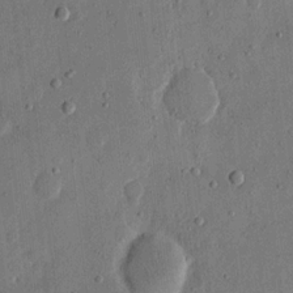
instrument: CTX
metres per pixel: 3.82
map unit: eHh
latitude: 13.5371
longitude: -68.0822
